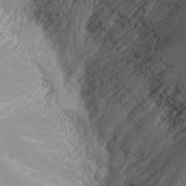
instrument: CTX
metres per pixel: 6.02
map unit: Nhu
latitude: -5.0486
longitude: -87.8772
